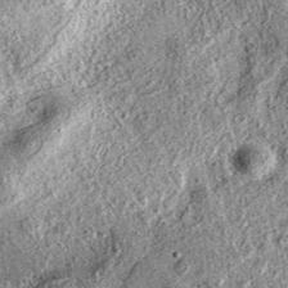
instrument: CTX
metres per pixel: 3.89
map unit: eAb
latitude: 36.9891
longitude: 111.8045
